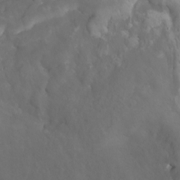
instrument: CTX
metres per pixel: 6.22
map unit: Nhu
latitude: -6.5007
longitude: -77.2159
